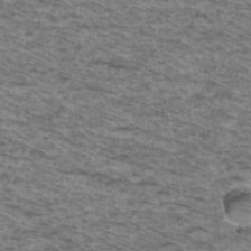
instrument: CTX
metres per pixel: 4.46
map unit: Hto
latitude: 37.3671
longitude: -46.6869
